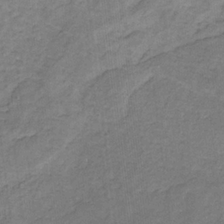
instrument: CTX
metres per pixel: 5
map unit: lHb
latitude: -31.4076
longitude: 66.2361
